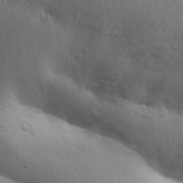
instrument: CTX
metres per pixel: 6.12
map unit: Aa
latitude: 30.8758
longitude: -146.7247
